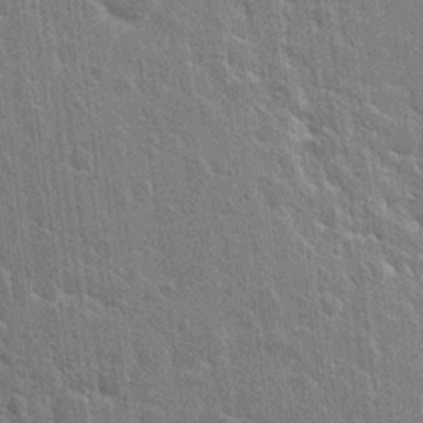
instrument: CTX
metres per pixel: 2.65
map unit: Hto
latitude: 15.6883
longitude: -34.3467
